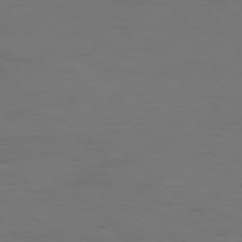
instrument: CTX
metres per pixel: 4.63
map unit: Ap
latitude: -77.0486
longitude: -76.5356
